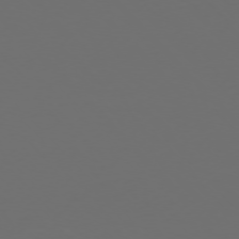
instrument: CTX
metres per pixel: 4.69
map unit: Ap
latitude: -75.7667
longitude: -75.3671
